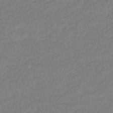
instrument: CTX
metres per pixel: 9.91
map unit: lHb
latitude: -44.5007
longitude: 80.2173
